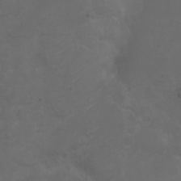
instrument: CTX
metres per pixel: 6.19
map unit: eHh
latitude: 0.6679
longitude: -56.3278
